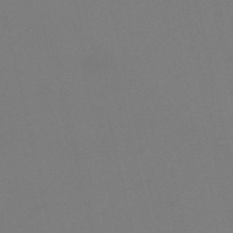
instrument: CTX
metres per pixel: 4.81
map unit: HNb
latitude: -55.1620
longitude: -39.0080
